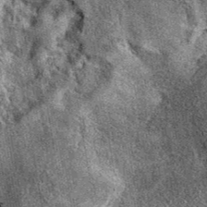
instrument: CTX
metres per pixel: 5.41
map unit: eAb
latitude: 39.5182
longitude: 108.6896
